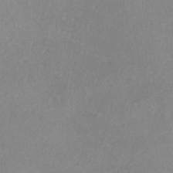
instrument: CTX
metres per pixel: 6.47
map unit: lHb
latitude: -36.8786
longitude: 73.5588
